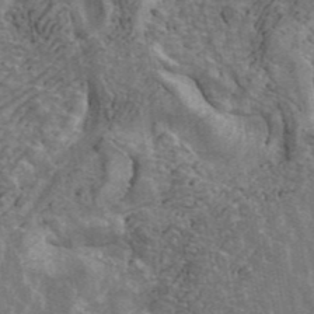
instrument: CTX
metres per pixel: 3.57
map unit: ANa
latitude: 42.7246
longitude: 16.3496
